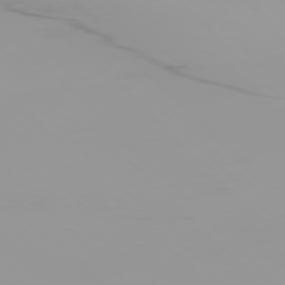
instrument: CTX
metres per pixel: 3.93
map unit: Ap
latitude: -76.6330
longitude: -75.1403
